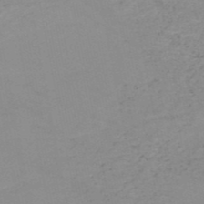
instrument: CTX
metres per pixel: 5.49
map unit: HNb
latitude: -51.6911
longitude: -51.9717
